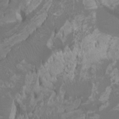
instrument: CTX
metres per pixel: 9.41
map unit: Ht
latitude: -1.0298
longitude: -18.5545
